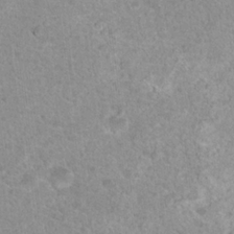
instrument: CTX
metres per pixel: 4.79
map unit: Nhu
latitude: 18.8380
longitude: -31.5749
